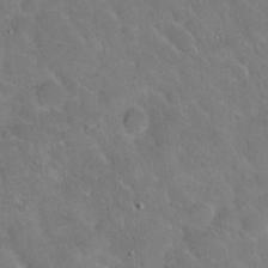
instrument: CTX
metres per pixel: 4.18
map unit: Hto
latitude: 19.7071
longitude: -49.8961
